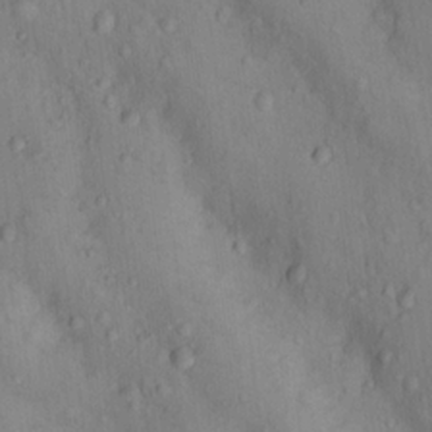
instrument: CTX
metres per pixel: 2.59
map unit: Nhu
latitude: 14.8002
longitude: -30.8569
